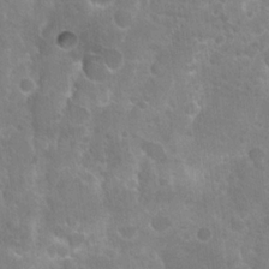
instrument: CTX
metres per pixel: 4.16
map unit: Hto
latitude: 20.6302
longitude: -41.2914
